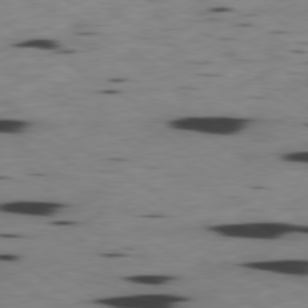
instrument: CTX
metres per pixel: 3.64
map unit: Ap
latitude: -80.0850
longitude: -101.1781
